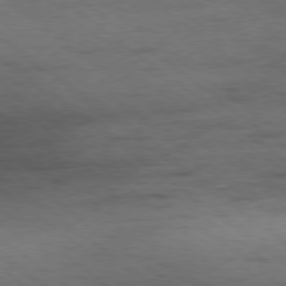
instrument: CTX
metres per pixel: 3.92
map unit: Hpe
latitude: -78.9163
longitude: 10.5574
